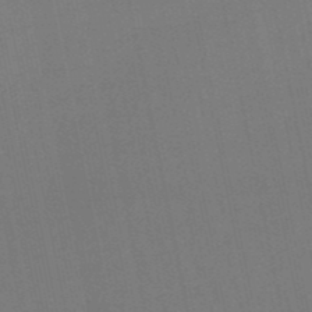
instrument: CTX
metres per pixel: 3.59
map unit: eHb
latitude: -50.2928
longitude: 72.3495
